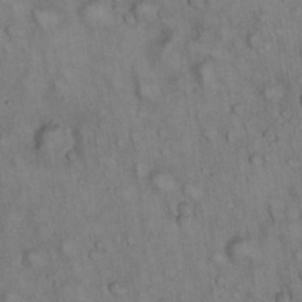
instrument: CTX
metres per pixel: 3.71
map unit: eHh
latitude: 22.6679
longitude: -61.3104
